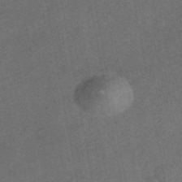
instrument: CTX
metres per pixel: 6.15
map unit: eAb
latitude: 47.6883
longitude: 127.7099
